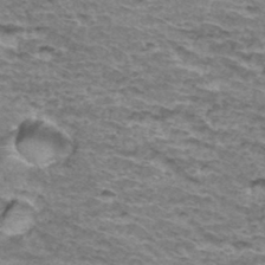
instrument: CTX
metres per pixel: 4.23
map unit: Hto
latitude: 36.1956
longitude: -42.9703
